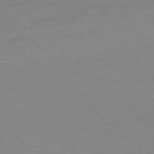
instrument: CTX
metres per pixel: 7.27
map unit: Ap
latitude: -78.5951
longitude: -98.3845
